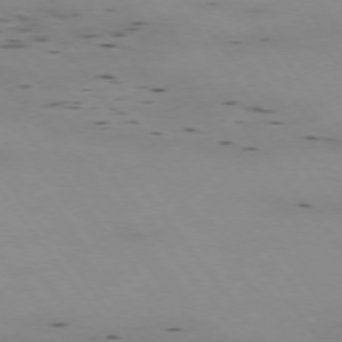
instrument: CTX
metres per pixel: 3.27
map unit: Hpe
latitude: -75.0109
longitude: 3.1998
